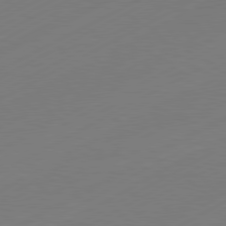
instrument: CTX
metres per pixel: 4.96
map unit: Hpe
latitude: -81.2565
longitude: 14.2929
